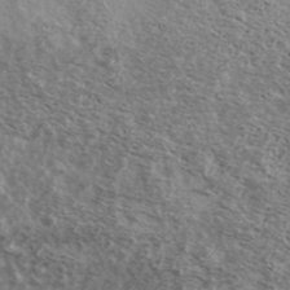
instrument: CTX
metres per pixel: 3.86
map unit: Ave
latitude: 38.9703
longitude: -108.5356
